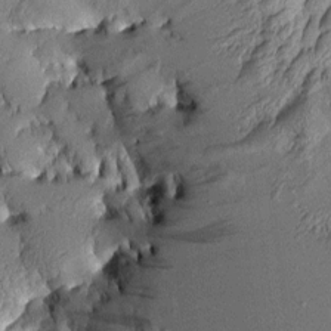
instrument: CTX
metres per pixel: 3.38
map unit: Aa
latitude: 7.9906
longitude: -129.3482
